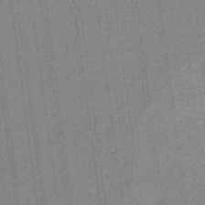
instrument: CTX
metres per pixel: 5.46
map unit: lHb
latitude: -40.8408
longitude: 69.6910
